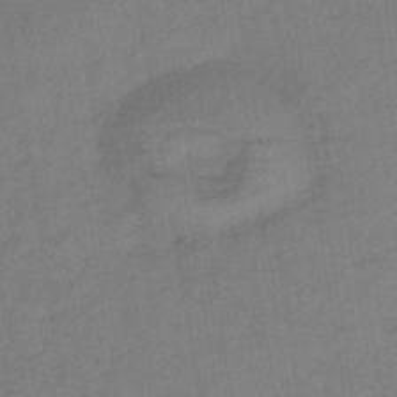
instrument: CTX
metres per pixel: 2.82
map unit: lHb
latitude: -38.5763
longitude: 71.6722
